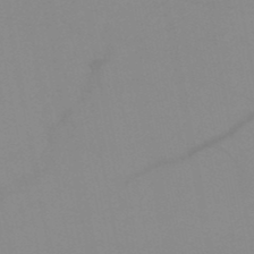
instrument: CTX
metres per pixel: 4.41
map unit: HNb
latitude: -48.4629
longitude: -40.5734
